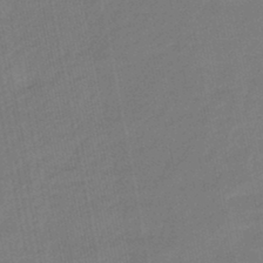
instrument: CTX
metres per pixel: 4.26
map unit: eHb
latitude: -45.4832
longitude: 87.4832
